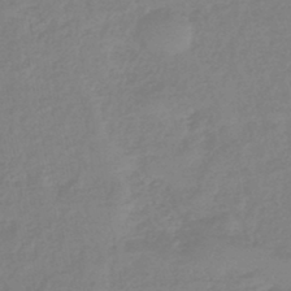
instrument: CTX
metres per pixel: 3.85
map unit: eHb
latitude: -45.4454
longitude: 84.3495
